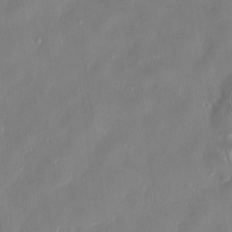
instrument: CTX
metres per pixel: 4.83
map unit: HNhu
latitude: 0.8569
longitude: -4.9136
